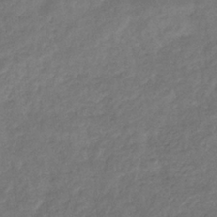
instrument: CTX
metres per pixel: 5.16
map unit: eHb
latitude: -35.4265
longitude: 81.8045
